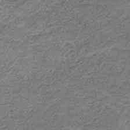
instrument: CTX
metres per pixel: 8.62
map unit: HNb
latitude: -33.7289
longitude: 61.4265
